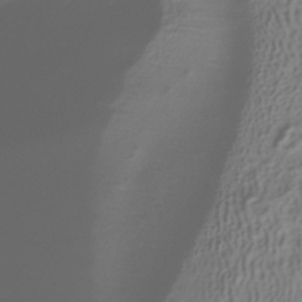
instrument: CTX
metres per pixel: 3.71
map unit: ANa
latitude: -39.0676
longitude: 96.4818
